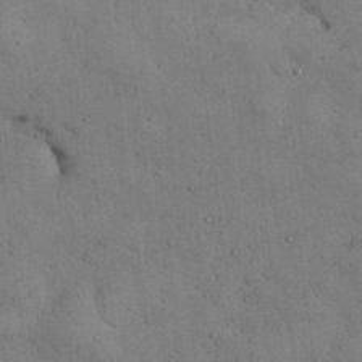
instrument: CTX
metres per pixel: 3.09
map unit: Nhu
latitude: 27.3482
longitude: -71.2159
